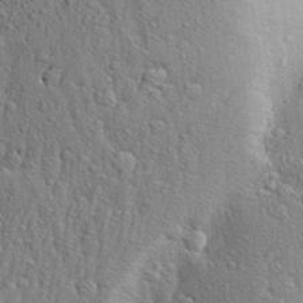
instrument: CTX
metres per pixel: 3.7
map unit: Aa
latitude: 28.3089
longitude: -148.5357
